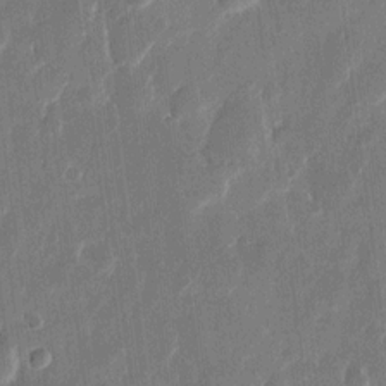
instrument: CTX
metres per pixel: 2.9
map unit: eHh
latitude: 11.8772
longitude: -70.1200
